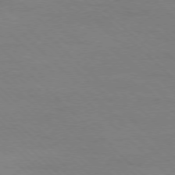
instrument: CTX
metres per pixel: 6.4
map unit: Ap
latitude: -77.8422
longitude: -86.6112
